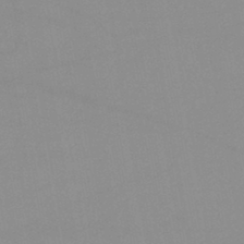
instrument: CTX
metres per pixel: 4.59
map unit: lHb
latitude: -44.0094
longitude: 67.2943
